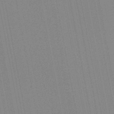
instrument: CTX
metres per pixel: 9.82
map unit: lHb
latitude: -46.5196
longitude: 78.1605
